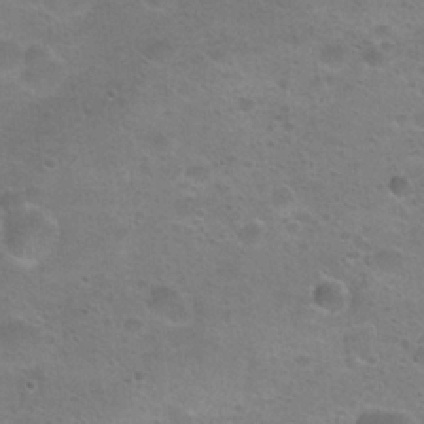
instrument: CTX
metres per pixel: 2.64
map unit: Hto
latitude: 22.7813
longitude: -50.0255
